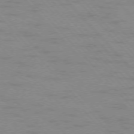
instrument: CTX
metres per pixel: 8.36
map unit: Ap
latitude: -76.5385
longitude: -61.1970
